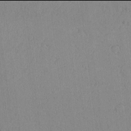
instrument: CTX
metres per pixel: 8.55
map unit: lAvf
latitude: -6.0094
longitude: -114.7624
